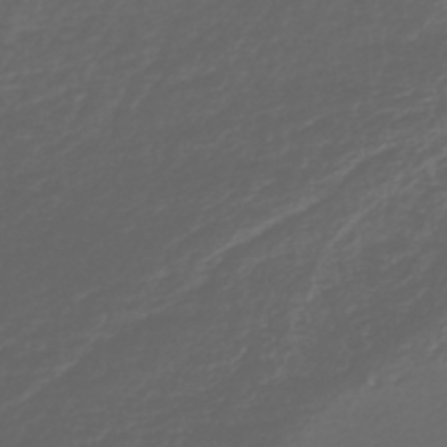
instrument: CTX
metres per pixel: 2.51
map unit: lHb
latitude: -38.5385
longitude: 69.8233
